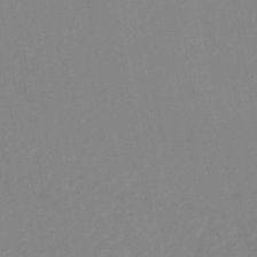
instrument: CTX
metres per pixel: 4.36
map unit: HNhu
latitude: -46.5007
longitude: 93.4643
